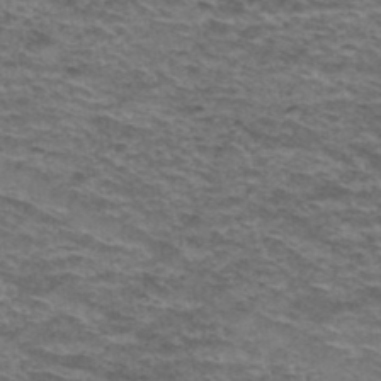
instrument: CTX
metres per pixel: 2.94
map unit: Hto
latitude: 38.2333
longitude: -41.8394
